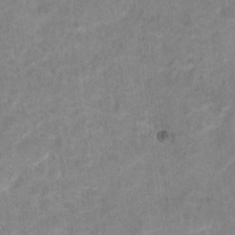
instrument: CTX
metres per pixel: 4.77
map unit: Hto
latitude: 16.8947
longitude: -38.8002
